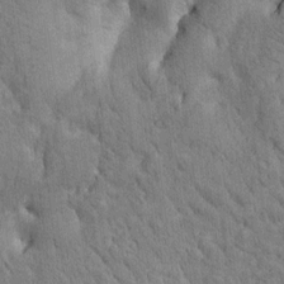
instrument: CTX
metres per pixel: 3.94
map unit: Htu
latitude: 0.7813
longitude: 174.4628
